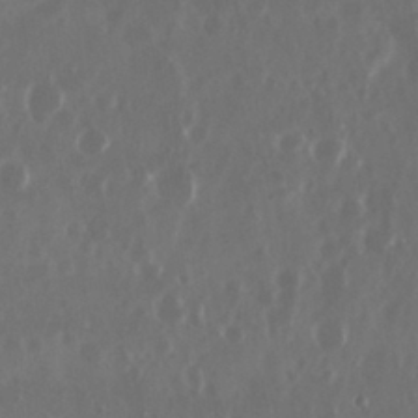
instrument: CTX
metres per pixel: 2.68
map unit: Nhu
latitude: 29.4615
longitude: -58.0633
